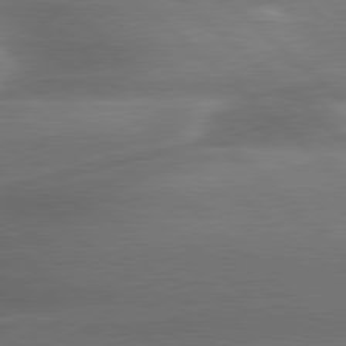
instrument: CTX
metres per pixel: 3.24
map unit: lApd
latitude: 79.4238
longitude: -116.2334
